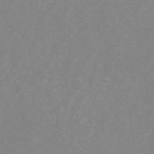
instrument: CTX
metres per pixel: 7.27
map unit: ANa
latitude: 44.9136
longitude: 22.7463
